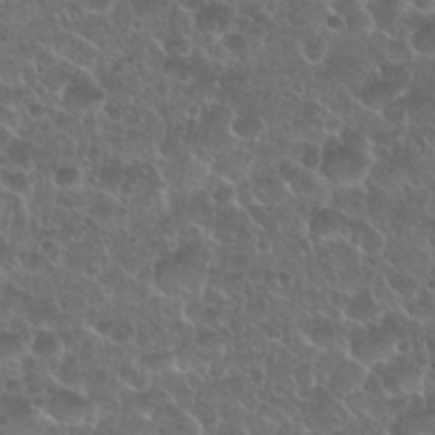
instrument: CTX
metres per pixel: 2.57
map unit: Nhu
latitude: 26.9136
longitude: -51.5371
